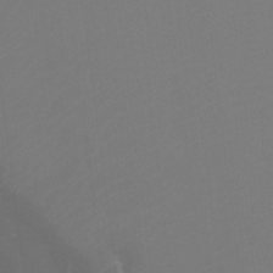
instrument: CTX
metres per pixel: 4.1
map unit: Ht
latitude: -9.9367
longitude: -34.0255
